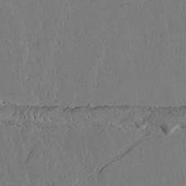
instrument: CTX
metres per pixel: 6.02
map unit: lAvf
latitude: 15.8395
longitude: -125.9150
